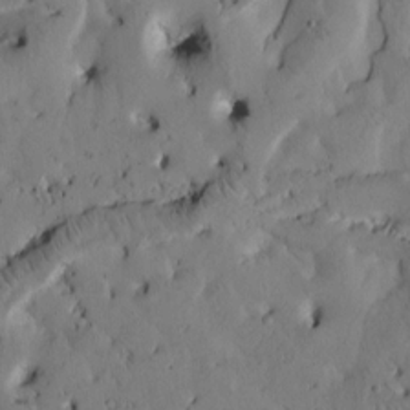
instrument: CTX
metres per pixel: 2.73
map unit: Htu
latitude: -3.5021
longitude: 170.0472
